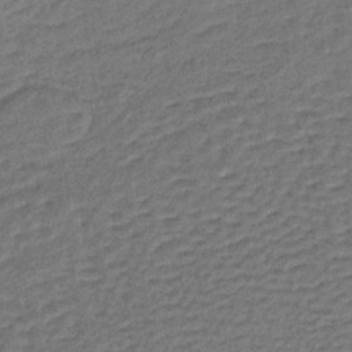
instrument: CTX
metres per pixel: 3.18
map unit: lHb
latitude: -38.2929
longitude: 59.7477
